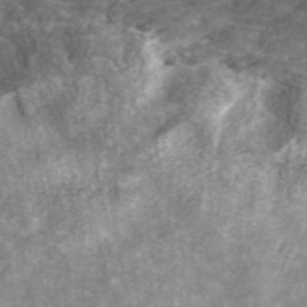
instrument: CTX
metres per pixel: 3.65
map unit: ANa
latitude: 44.9891
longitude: 29.8422
